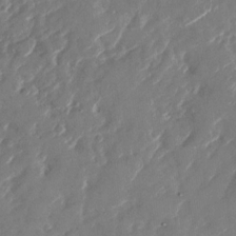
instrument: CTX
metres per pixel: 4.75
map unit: Nhu
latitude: -28.5007
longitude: -73.2159
